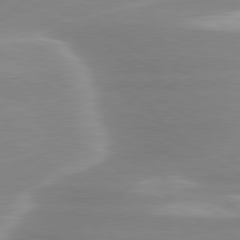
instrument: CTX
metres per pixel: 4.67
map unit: lApd
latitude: 79.5938
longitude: -115.4048
